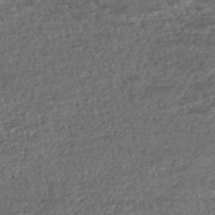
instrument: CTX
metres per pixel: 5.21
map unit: HNhu
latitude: -46.0283
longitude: 105.7666
